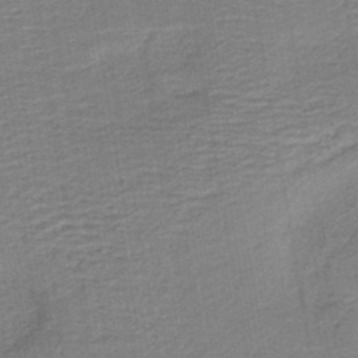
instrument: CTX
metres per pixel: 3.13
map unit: HNb
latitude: -41.3132
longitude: 50.7652
